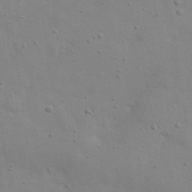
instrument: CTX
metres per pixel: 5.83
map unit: eHh
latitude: 24.4034
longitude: -69.7828
